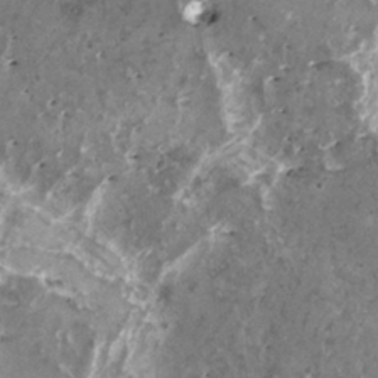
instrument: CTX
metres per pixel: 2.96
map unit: HNhu
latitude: 1.4804
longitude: 6.2361
